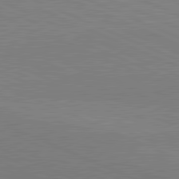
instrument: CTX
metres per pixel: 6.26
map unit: lApd
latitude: 81.9528
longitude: 148.3118
